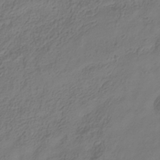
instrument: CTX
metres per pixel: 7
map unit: Hve
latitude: -35.3888
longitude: 88.4440
